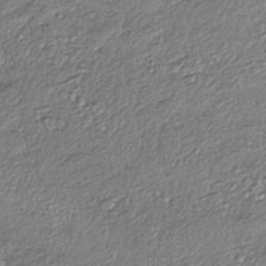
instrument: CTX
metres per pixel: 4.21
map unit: eHh
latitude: -42.4062
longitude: 123.0487
